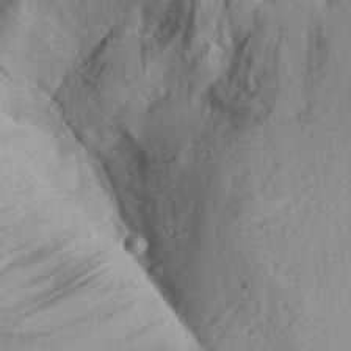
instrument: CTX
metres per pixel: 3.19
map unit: Aa
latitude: 29.3670
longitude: -135.3103
